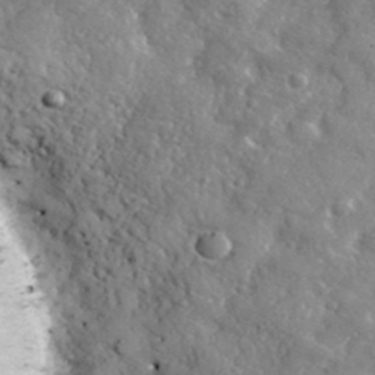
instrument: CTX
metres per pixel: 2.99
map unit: lHvf
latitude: 36.1767
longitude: -89.5560
